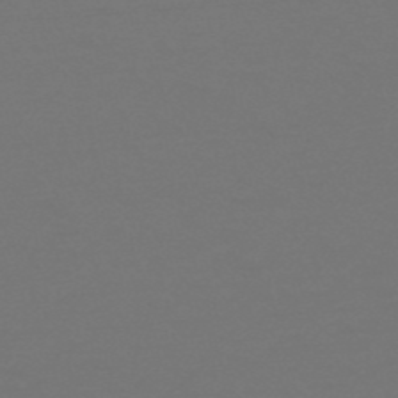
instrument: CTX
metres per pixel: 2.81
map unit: HNb
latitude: -51.9745
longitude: -43.5560
